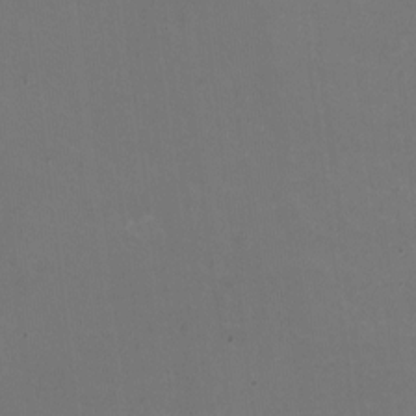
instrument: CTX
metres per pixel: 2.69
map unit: HNhu
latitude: -2.1605
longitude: -3.0836
